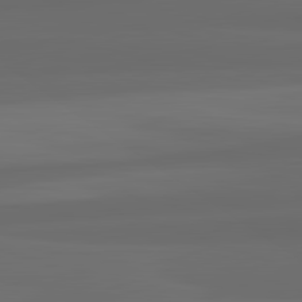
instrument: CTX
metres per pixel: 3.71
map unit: lApd
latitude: 82.8380
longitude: 159.4454
